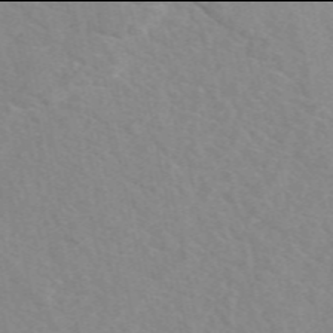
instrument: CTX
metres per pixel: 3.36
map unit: eAb
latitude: 49.9906
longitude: 118.1795
